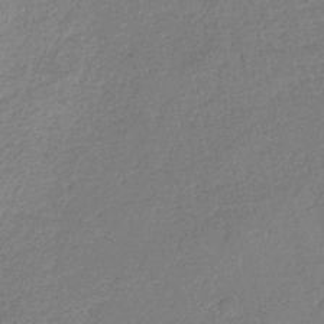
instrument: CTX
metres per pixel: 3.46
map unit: HNb
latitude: -34.7085
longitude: 59.6154
